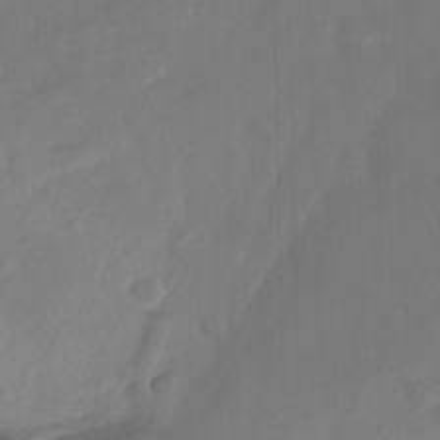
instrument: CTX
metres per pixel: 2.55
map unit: Nhu
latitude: -14.2929
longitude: -54.6490
